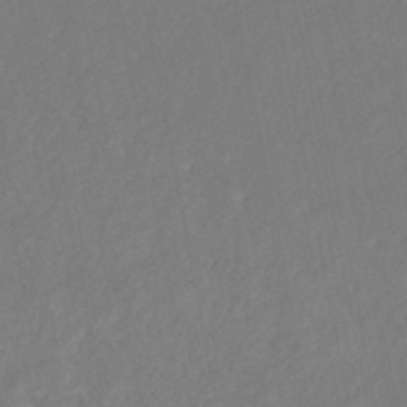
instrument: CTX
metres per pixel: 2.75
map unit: HNhu
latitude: -46.4818
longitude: 97.7478
